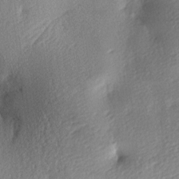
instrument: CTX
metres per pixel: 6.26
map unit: lAa
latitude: -8.8975
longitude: -127.3671
